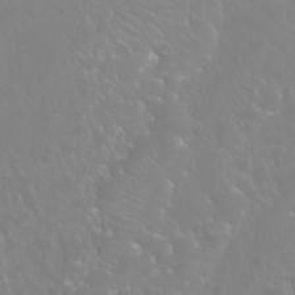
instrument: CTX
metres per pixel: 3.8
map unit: Nhu
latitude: -9.1431
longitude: -70.8758
